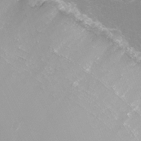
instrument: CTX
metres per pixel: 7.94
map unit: Nhu
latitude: -7.4832
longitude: -76.7813
